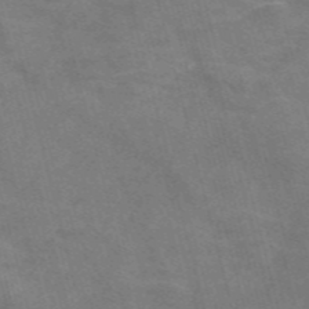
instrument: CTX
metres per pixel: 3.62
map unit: Nve
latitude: -58.3117
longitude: 66.4251
